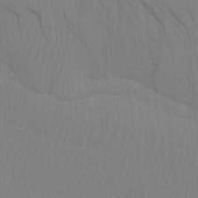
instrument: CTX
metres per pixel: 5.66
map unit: Htu
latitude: -6.6896
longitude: -69.2726
